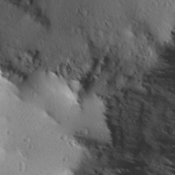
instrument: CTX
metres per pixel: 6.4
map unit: Aa
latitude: 27.4427
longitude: -142.6113
